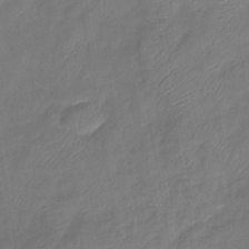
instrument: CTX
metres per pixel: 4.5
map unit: eHb
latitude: -41.3509
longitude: 81.4455
